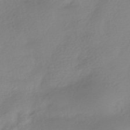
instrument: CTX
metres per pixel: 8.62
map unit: HNhu
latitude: -40.4629
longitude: 94.1416
